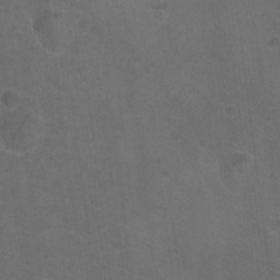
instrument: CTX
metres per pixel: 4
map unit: Hto
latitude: -9.8611
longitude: -36.6302
